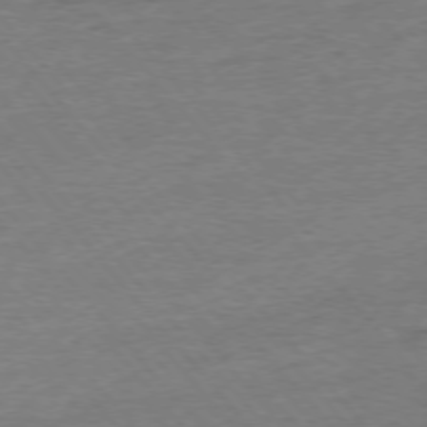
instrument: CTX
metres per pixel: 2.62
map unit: Hpe
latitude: -76.4440
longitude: -12.1767
